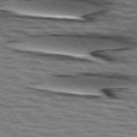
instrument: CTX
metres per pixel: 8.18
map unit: lApd
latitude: 74.3845
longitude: -53.5749
